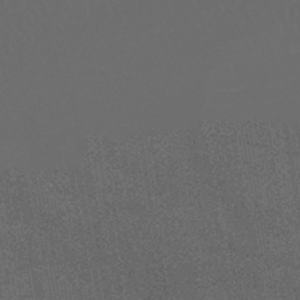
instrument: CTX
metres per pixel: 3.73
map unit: lHb
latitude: -43.8989
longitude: 67.8611
